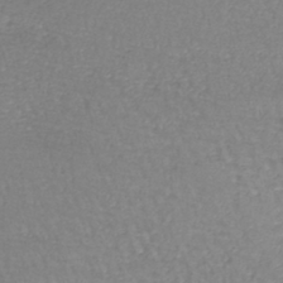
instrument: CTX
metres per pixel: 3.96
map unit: lHb
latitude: -41.9178
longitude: 70.7841
